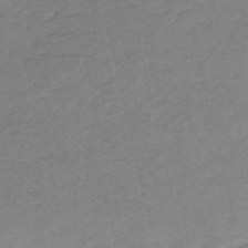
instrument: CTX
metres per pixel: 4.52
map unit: HNb
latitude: -54.9353
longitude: -43.0647
